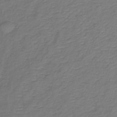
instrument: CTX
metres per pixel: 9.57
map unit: lHb
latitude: -39.2187
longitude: 73.0864
